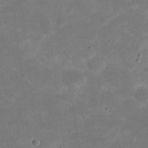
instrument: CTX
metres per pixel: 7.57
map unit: eHh
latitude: 20.4034
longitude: -63.6127
